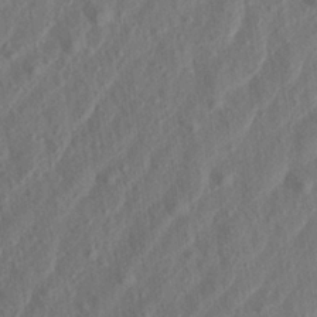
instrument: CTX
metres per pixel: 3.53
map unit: Aa
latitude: 23.4615
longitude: -143.4804
